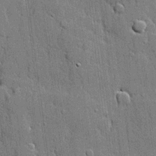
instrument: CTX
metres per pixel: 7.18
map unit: lHvf
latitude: 21.0648
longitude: 145.6722
